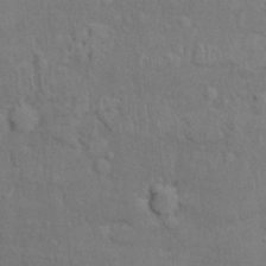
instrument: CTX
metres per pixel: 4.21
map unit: Ht
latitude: 0.4601
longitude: -14.3279
